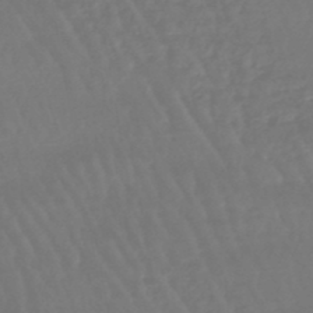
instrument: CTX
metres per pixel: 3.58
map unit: eHb
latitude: -46.6518
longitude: 78.9730
